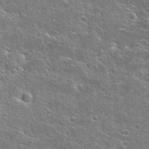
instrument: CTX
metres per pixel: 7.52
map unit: Hto
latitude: 28.1200
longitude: -45.3104
